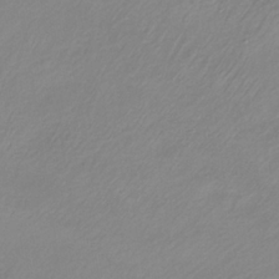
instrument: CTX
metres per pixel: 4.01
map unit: HNb
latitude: -33.9556
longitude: 64.1984
